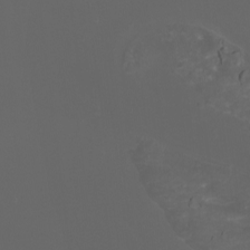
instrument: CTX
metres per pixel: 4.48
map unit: Htu
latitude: -6.9730
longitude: -73.4049
